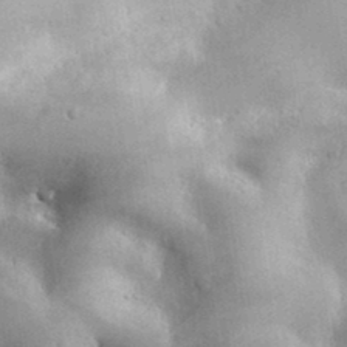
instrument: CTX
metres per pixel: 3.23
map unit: lHvf
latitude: 36.3090
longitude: -90.0633
